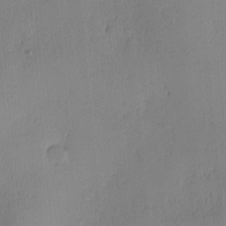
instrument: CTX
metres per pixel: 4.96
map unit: Ave
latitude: -8.1417
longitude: -121.8206
